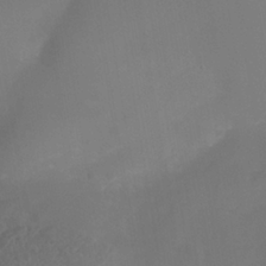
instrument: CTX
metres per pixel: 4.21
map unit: Nhe
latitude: -38.3495
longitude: -119.8394
